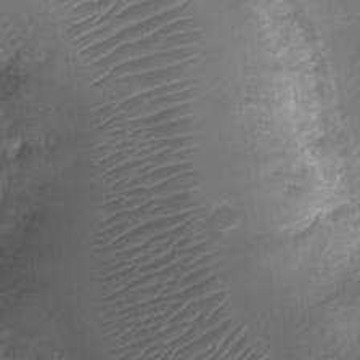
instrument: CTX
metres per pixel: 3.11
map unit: Ht
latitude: -2.9163
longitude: -19.4615
